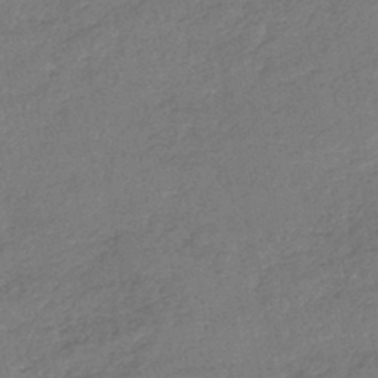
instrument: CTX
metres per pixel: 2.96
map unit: lHb
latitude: -44.4062
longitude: 70.7463
